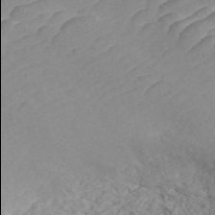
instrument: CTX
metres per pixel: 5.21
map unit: ANa
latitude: 46.7813
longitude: 50.0094
